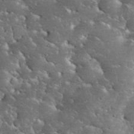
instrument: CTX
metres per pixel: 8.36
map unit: eHh
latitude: 34.4034
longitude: -65.8961
